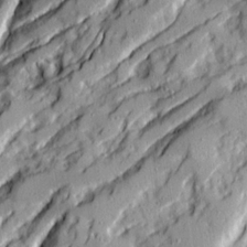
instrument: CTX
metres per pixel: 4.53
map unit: Ave
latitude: 21.3482
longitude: -130.0444
